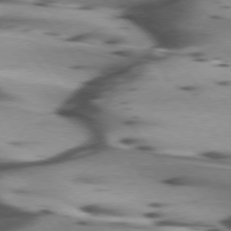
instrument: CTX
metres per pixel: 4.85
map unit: lApd
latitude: 75.1781
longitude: -63.8584
